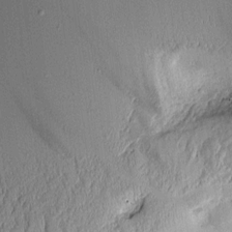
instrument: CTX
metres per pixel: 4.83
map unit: Aa
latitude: 9.8961
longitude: -128.6112
